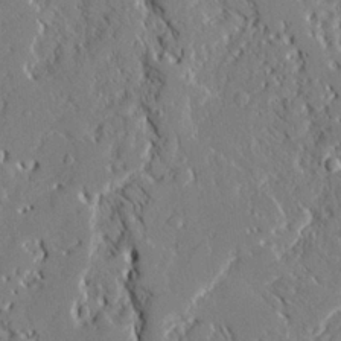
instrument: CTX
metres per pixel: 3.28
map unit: Ave
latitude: 22.2900
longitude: -128.3845
